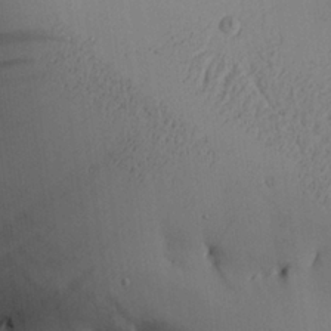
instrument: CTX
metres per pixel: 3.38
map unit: Aa
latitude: 25.1781
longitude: -129.0269
